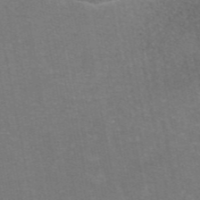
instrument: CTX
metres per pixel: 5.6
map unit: eAb
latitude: 47.2348
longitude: 105.5399
